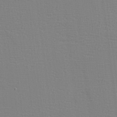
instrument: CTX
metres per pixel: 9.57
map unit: eHh
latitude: -3.6532
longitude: -85.8961
